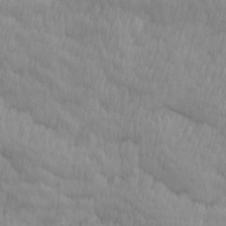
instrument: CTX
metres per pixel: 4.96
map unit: Ave
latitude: 12.7813
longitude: -106.3089
